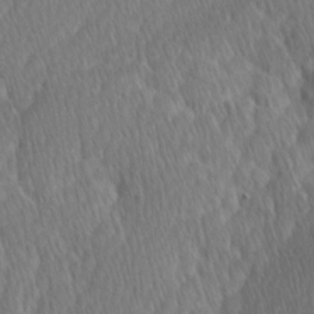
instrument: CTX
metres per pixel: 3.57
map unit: Ave
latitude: -0.7841
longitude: -114.2900
